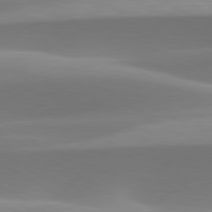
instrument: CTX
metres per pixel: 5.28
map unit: lApd
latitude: 79.8206
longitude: -94.0444
